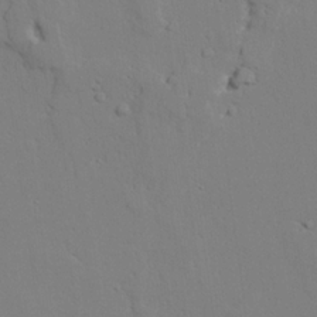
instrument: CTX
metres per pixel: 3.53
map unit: lAvf
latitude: 25.0080
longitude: -109.6316
